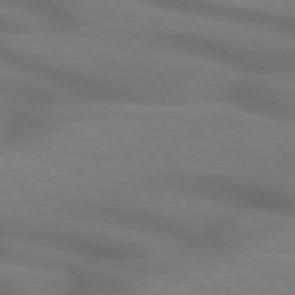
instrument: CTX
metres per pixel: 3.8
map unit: lApd
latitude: 72.4223
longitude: -49.7828
